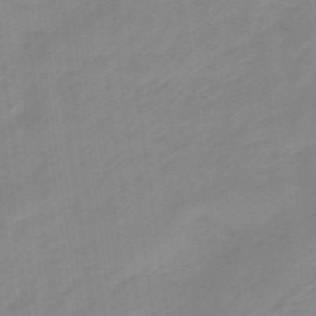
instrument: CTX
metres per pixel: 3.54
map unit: lHb
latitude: -48.1795
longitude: 83.8422
